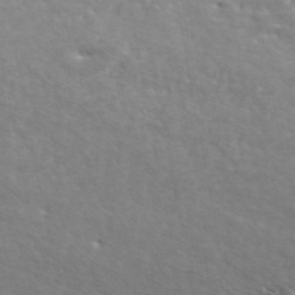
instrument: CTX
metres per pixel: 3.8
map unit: ANa
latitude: 45.9717
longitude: 49.1998
